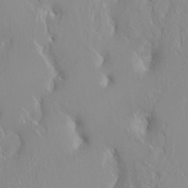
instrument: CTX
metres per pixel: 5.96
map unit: HNhu
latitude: 2.4034
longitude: 8.0850
